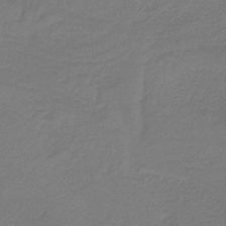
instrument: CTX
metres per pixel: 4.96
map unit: HNb
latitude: -37.8044
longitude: 55.2943
